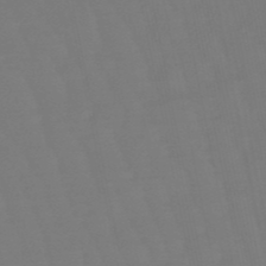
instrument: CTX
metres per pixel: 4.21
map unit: eHb
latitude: -50.1606
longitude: 77.7289
